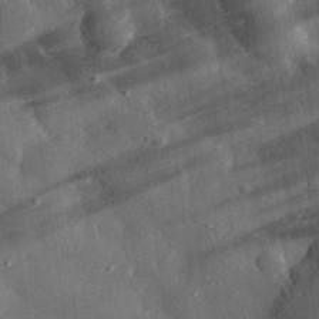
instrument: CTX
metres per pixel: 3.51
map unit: eHh
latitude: 30.7436
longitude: -80.3845
